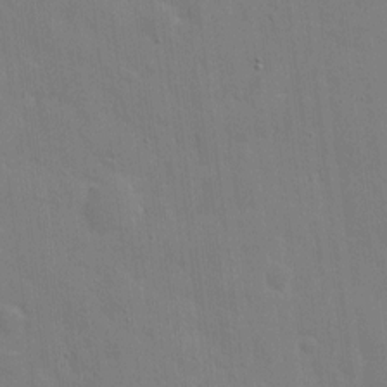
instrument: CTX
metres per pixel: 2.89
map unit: eHh
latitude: 5.3293
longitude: -67.4615
